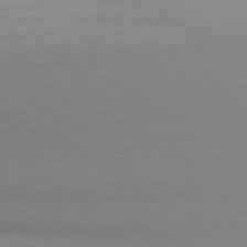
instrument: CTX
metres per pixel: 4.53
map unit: lApd
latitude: 80.4979
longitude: 134.9731
